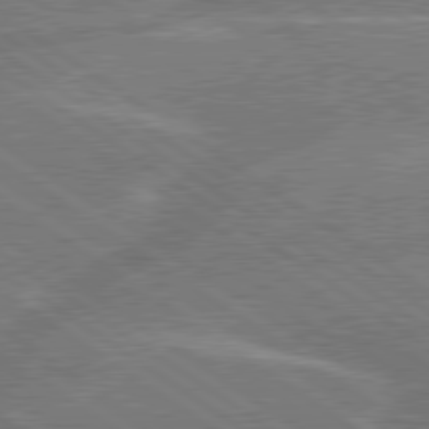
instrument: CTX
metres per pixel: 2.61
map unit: lApd
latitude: 79.7639
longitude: -145.1403
